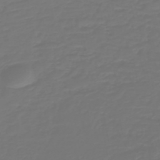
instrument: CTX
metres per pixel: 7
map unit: HNb
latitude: -47.2565
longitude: 54.9731
